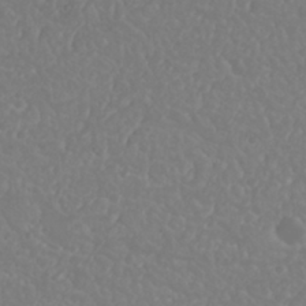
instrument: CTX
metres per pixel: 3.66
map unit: Nhu
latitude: 23.8205
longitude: -63.7450
